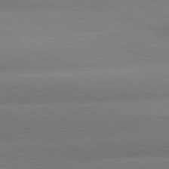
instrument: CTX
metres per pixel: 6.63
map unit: lApd
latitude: 80.4979
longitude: -151.2348
